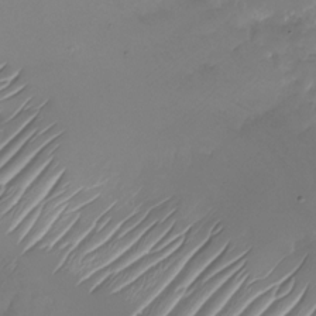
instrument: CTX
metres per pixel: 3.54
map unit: Nhu
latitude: -27.1620
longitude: -72.4979
